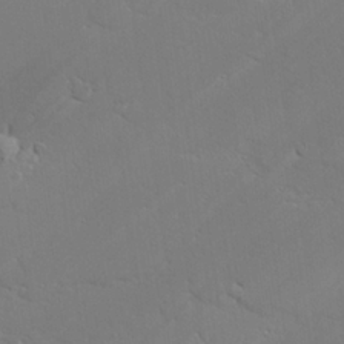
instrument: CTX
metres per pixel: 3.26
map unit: lAvf
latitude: 25.4804
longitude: -110.0255
